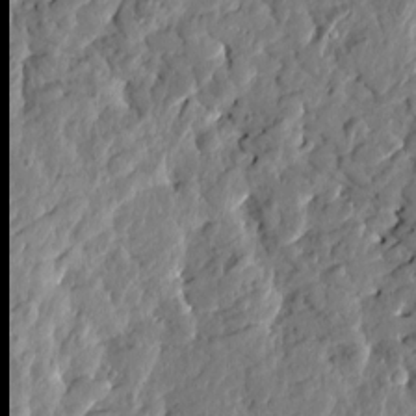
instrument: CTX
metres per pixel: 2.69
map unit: Htu
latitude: -1.1809
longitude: -179.9906
